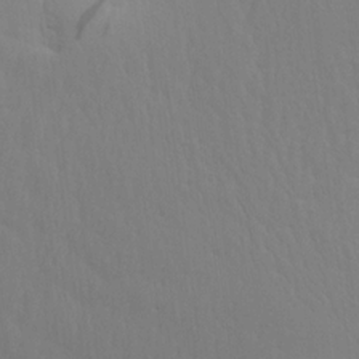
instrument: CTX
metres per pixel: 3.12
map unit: Aa
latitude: 14.9136
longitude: -142.4412
